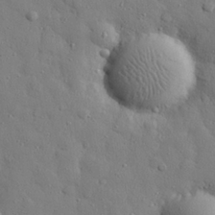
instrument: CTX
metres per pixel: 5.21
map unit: eHh
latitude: 27.5560
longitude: -78.1389
